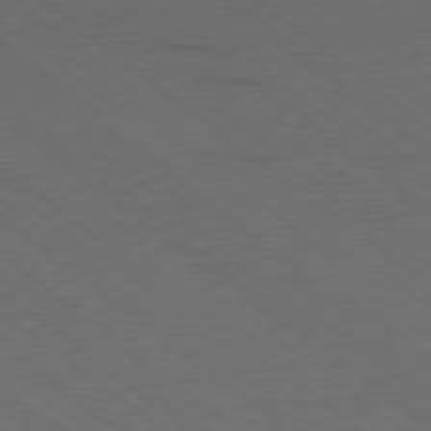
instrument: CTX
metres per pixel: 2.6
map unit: Ap
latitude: -79.5966
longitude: -100.4412
